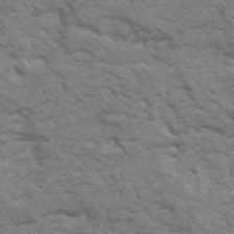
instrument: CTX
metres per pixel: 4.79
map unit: Ave
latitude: 16.8191
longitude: -131.7072
